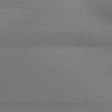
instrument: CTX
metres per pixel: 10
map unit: lApd
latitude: 80.7057
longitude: 136.5007
